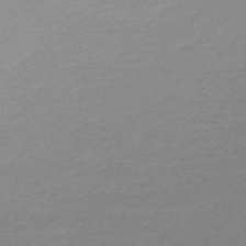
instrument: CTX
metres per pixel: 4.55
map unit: lHb
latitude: -48.5007
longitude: 66.4062
